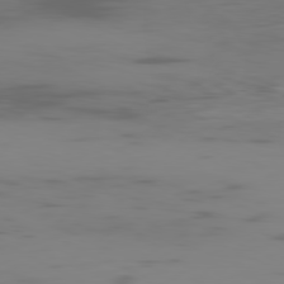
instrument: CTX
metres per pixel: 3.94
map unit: Ap
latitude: -80.9731
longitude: -61.4804
